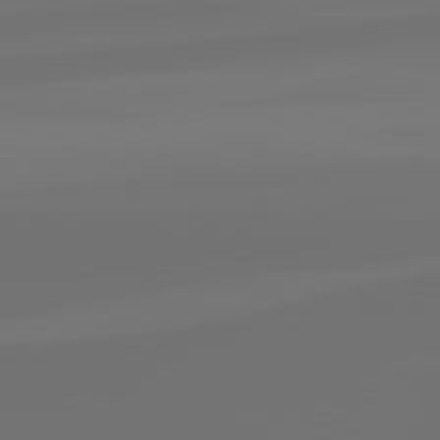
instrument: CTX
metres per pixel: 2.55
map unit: lApd
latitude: 82.2900
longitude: -154.6301
